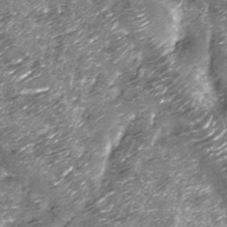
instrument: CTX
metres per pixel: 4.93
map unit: Nhu
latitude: -13.2565
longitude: -22.7057
